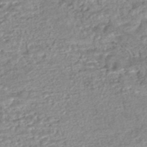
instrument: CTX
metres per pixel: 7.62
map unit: HNhu
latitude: -47.5777
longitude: 102.6519
